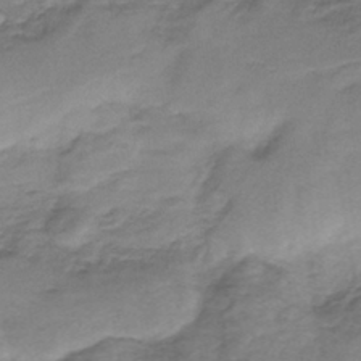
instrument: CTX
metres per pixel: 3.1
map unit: HNb
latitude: -33.9556
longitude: 60.1795
